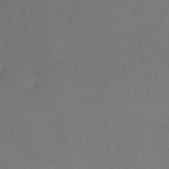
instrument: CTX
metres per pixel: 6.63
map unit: lHb
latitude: -38.7841
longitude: 74.1228
